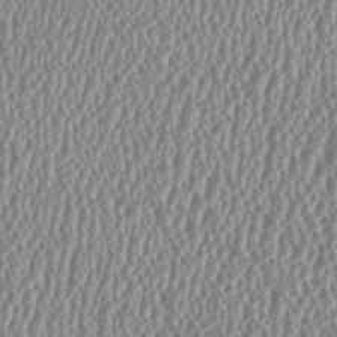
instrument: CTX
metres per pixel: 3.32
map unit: HNhu
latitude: -0.2173
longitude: 0.3307
